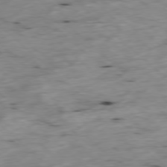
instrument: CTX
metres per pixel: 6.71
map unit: Ap
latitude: -77.9556
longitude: -89.0081
